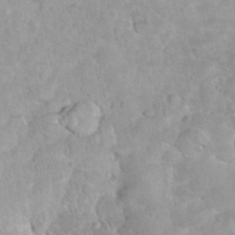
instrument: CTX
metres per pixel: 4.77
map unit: eHh
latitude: 35.3481
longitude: -62.8758
